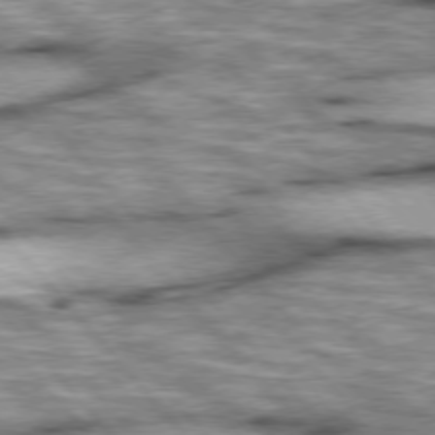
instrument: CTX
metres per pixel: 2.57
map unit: lApd
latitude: 76.1011
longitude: -49.6505
